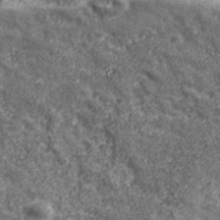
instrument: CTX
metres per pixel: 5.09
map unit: eHh
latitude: 43.5938
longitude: -89.4427
